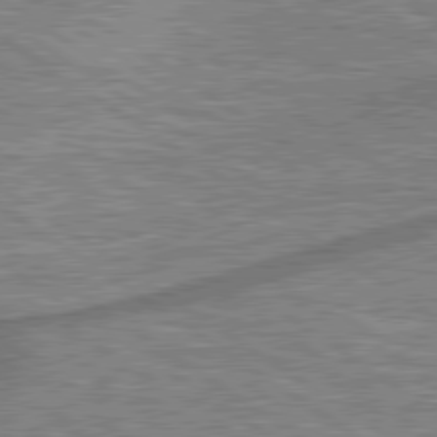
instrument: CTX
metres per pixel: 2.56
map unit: lApd
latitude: 79.7828
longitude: 175.4265
